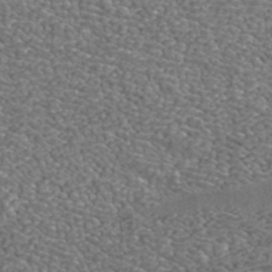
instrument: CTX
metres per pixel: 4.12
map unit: ANa
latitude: 42.3656
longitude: 26.2550
